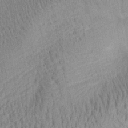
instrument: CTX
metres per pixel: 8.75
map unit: Aa
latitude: 28.1200
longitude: -137.7072
